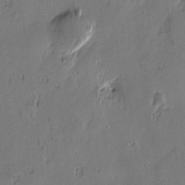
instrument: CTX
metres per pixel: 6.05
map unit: Htu
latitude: -3.0675
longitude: -177.4993
